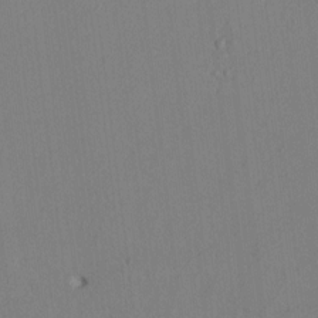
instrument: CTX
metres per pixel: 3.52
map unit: Htu
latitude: 3.0836
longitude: 148.0661
